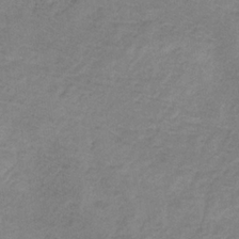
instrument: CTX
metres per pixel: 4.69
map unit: HNb
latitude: -32.9164
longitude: 58.2361
